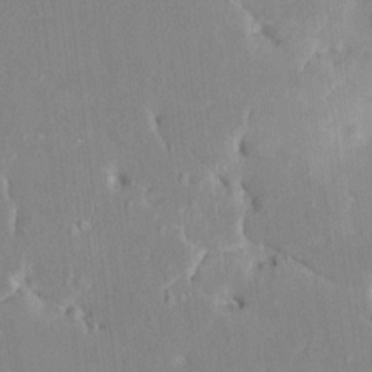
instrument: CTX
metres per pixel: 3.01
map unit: HNhu
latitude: 6.0633
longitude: 2.7463
